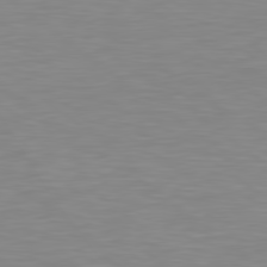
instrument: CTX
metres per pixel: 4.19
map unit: Hpe
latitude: 78.9325
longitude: -173.4804
